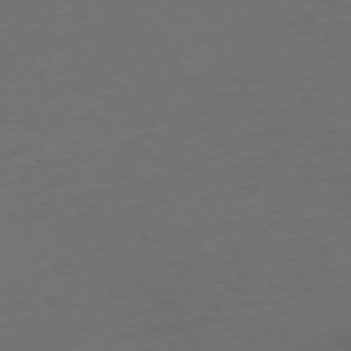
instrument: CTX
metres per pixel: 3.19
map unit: Ap
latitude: -74.5385
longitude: -72.0444
